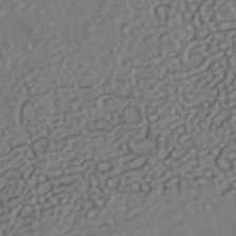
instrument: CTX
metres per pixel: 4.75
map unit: Nhe
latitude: -38.1606
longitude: -117.8017
